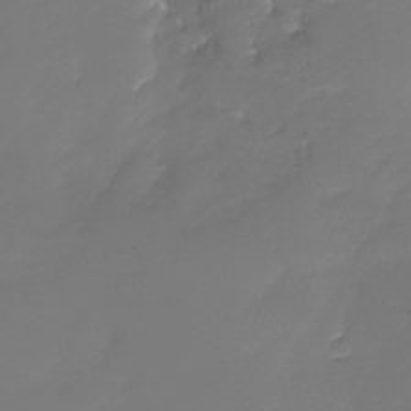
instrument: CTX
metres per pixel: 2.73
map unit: Nhu
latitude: -28.6896
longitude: -67.6505
